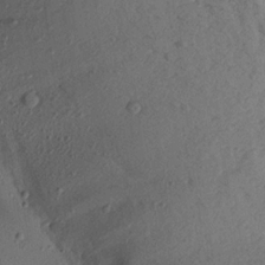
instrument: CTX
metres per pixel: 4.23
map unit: Aa
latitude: 16.3278
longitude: -146.6113
